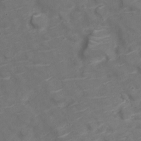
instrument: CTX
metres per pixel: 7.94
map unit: Nve
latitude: -20.0283
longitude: 104.3684
